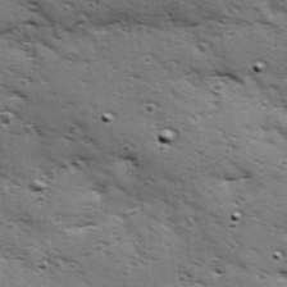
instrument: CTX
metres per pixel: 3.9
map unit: Hve
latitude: 24.1011
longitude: -96.3845
